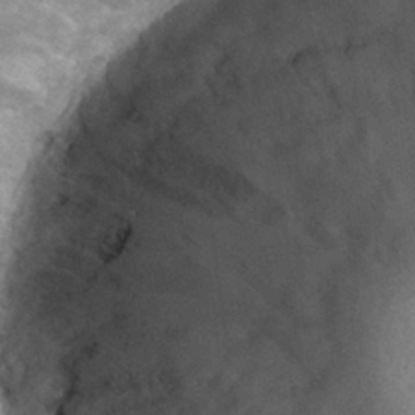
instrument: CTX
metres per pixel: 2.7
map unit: Hto
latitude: 30.3090
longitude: -46.3845
